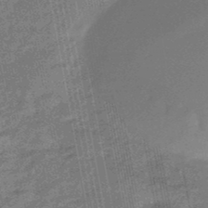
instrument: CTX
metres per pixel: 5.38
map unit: eHb
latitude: -45.8233
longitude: 89.4643
